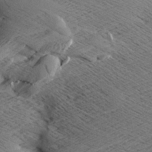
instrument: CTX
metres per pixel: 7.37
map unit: Aa
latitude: 7.6127
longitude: -140.4978
